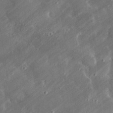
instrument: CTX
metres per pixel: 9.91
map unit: lHvf
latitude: 32.8002
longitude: -91.9906
